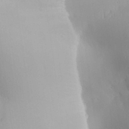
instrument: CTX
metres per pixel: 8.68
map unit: Aa
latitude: 31.2537
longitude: -141.0836
